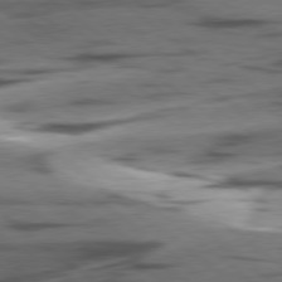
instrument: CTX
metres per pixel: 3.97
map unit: lApd
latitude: 78.6491
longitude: -50.8380
